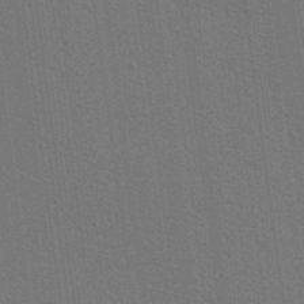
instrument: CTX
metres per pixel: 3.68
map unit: lAa
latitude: 12.6680
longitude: -108.5167
